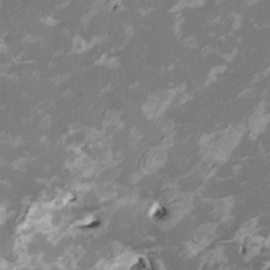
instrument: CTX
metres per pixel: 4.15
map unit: HNhu
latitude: 1.6882
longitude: -3.1025
